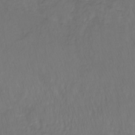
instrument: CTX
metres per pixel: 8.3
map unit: lHb
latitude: -42.6896
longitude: 66.0094
